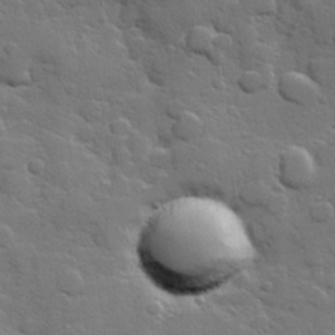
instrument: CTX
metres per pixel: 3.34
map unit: Hve
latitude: 25.2914
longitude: 148.7652
